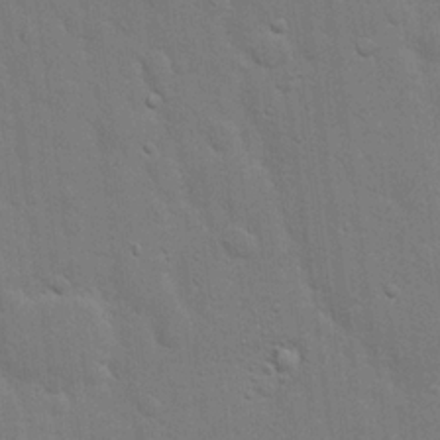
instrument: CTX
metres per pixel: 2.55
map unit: eHh
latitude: 19.6316
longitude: -62.2901
